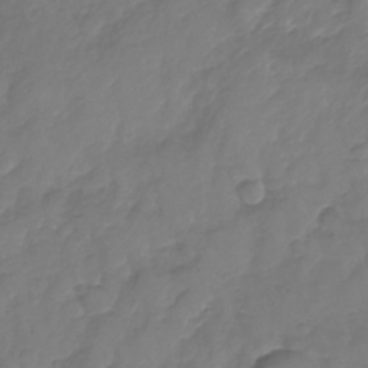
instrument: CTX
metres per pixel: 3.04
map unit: Nhu
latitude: -23.9556
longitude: -56.8380
